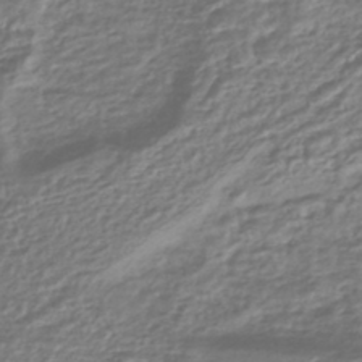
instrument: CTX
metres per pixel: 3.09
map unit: HNhu
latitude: -44.7085
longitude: 97.2187
